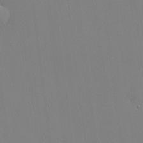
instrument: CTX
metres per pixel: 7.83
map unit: lHvf
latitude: 20.3279
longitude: 142.1794
